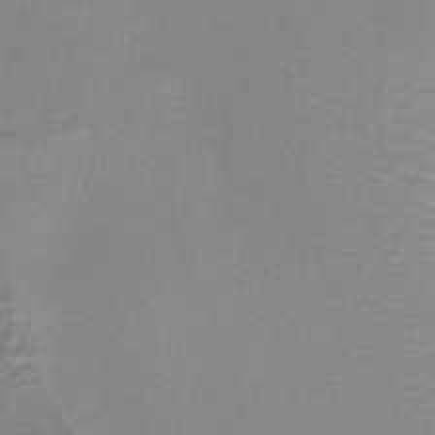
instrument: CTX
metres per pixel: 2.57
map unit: lHb
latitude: -45.2187
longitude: 78.5762
